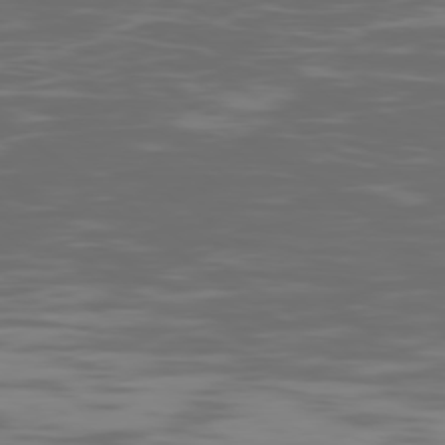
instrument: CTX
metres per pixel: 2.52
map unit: Ap
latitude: -79.3698
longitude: -103.4993
